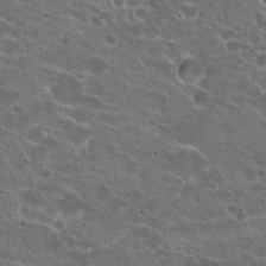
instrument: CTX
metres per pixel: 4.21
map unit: Hto
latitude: 21.9528
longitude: -40.9891
